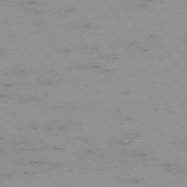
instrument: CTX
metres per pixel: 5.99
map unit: Ap
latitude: -74.2551
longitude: -80.1389
